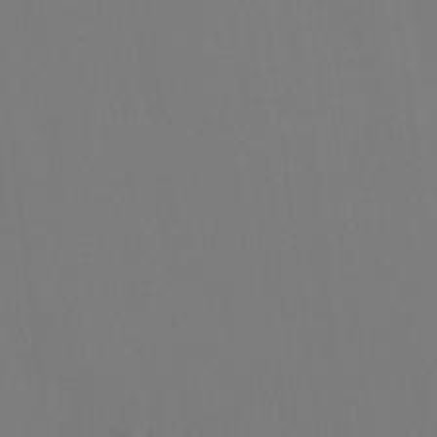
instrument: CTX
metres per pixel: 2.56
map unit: Ht
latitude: -7.8989
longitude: -30.8002
